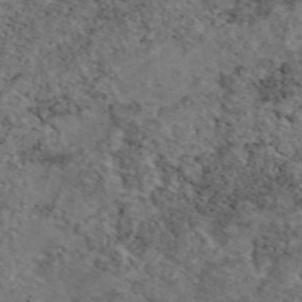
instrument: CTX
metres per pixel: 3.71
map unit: eAb
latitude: 46.2334
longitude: 113.6722
